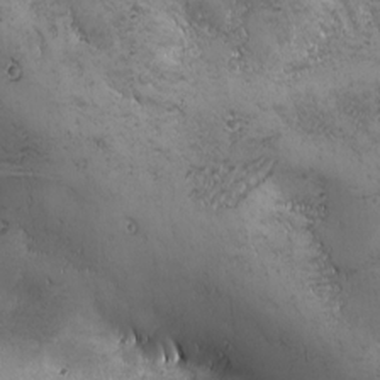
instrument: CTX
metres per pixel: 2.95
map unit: Ave
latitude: -7.1242
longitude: -121.1592
